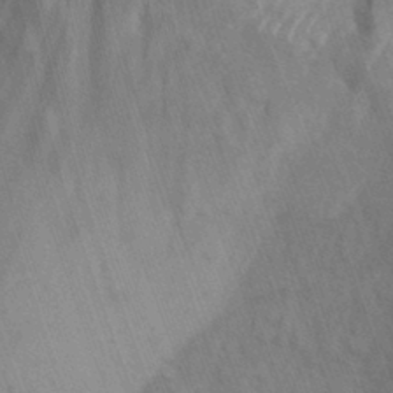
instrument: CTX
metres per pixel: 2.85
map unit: Hto
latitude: 9.4804
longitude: -35.8394
